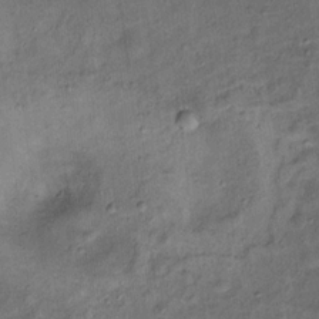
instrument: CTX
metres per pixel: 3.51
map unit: Ht
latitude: 13.9150
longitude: -40.3845
